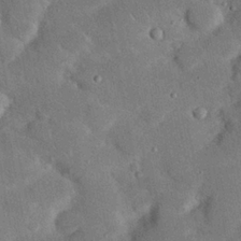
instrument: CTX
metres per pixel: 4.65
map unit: Nhu
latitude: 24.0255
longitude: -73.1593
